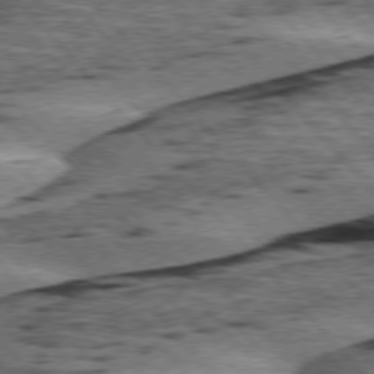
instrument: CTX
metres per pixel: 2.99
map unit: lApd
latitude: 75.9717
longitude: -77.8394
